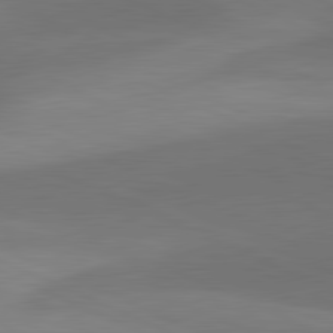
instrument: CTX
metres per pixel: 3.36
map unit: lApd
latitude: 81.4993
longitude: 125.7100
